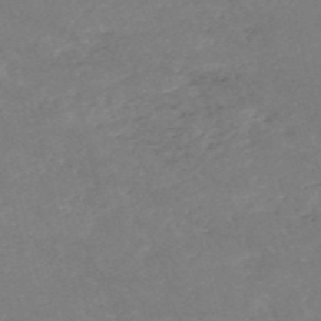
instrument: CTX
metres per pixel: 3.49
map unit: HNb
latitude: -54.0472
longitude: -36.2523
